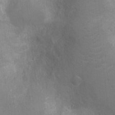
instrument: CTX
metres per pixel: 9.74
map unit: Ht
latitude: -2.8596
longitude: -16.4034
